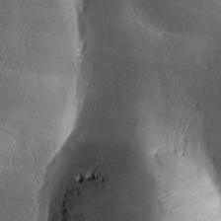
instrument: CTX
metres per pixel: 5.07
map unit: Ave
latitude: -6.6518
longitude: -121.2726
